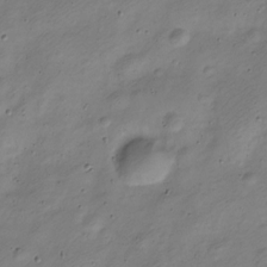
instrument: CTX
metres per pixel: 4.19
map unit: Nve
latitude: -23.7667
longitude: 106.8975
